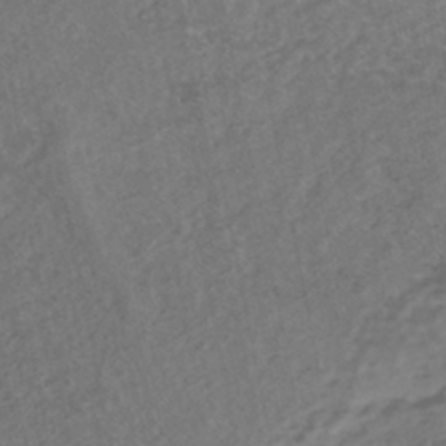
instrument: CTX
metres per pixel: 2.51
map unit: HNhu
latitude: -43.3509
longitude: 102.1606
